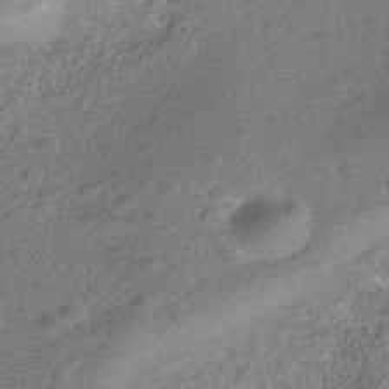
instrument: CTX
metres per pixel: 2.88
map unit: Nhe
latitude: -40.9164
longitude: -100.4979
